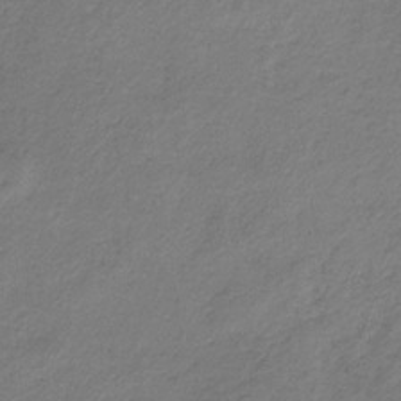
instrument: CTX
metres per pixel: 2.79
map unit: HNb
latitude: -33.0676
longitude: 57.6722
